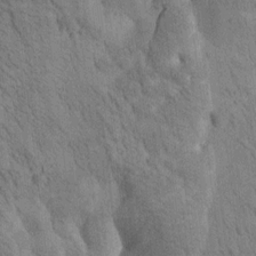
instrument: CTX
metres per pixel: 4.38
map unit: Htu
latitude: 0.5923
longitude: 174.1794
